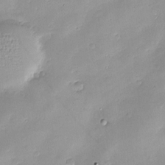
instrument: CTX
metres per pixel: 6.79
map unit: Nve
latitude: -8.8597
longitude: 174.4628
